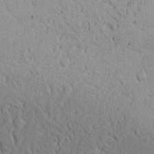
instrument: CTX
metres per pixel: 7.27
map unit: Ave
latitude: 13.9717
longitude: -139.6127
